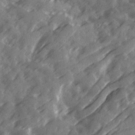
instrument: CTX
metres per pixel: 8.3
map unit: Ave
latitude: 19.1403
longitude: -131.4238
